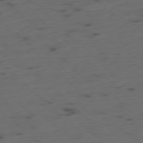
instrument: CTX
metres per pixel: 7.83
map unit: Ap
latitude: -78.3306
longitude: -61.7827
